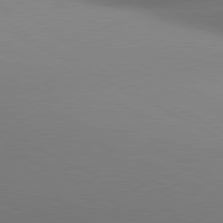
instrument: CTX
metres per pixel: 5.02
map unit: lApd
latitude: 80.7624
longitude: 132.6519
